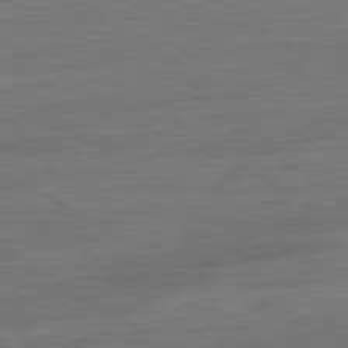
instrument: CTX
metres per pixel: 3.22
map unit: Ap
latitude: -81.1242
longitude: -79.8017
